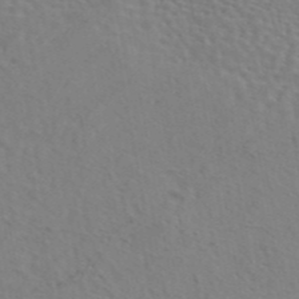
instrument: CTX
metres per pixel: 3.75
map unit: eAb
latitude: 45.2726
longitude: 112.9542
